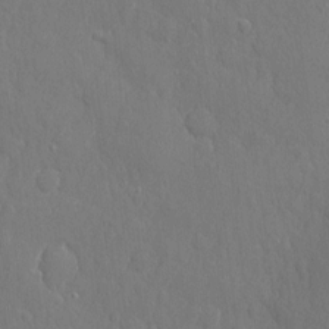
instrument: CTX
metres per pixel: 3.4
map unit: eHh
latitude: 6.4790
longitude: -74.1767
